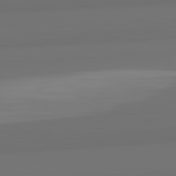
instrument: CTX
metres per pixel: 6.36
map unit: lApd
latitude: 82.5923
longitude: 166.1984
